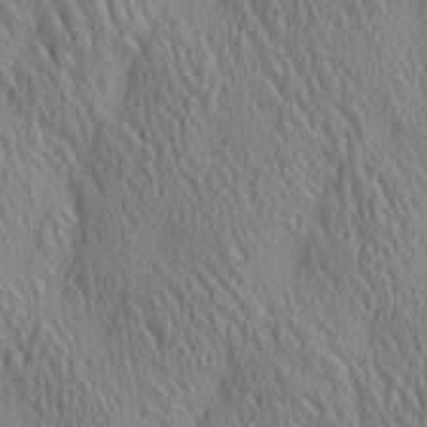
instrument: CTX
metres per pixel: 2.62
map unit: lAa
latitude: 5.2159
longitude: -117.1214
